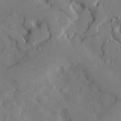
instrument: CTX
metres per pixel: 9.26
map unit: Htu
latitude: -8.5385
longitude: 176.0094
